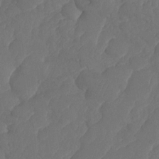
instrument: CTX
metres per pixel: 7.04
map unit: HNhu
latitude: -25.1809
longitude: 49.6722
